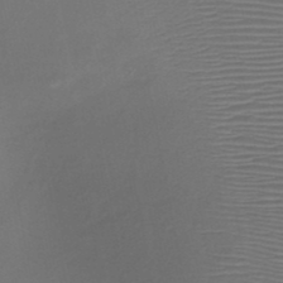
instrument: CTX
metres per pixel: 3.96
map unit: HNb
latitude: -47.9745
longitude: -42.3278
